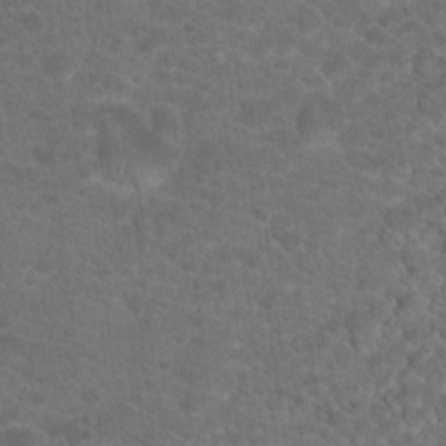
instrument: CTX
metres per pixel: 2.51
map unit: Hto
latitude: 19.8205
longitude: -38.8758
